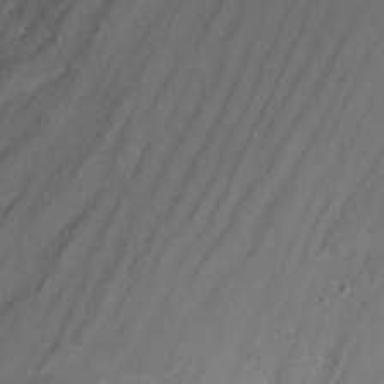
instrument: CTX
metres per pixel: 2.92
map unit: Nhu
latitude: -16.5385
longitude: -50.8191
